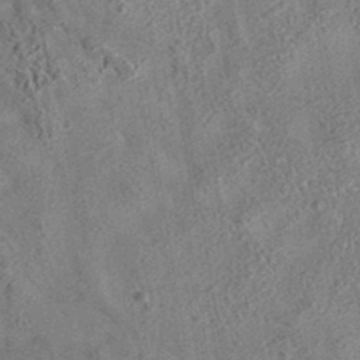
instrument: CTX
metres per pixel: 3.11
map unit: eAb
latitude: 35.3292
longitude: 113.4643
